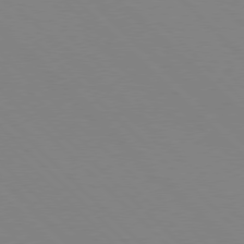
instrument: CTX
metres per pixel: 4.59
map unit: Hpe
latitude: 77.4804
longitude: -125.7827
